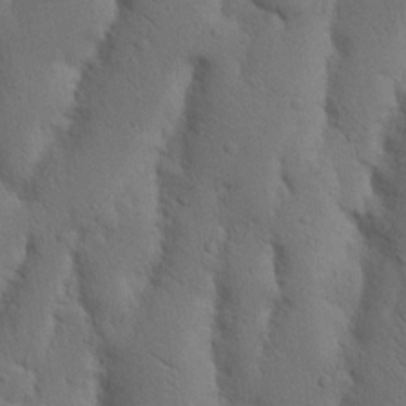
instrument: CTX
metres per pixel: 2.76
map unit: Nhu
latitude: 19.6882
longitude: -75.7072
